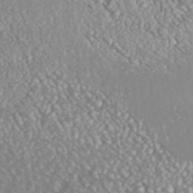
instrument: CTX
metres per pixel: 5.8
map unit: ANa
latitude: 43.4427
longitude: 23.8612
